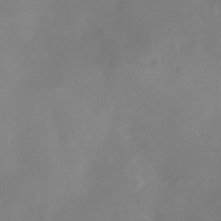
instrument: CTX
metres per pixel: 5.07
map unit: Ht
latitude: -8.2739
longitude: -20.4979
